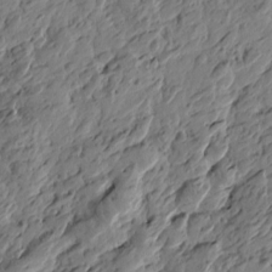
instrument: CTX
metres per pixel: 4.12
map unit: Htu
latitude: -3.8611
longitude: -178.9892
